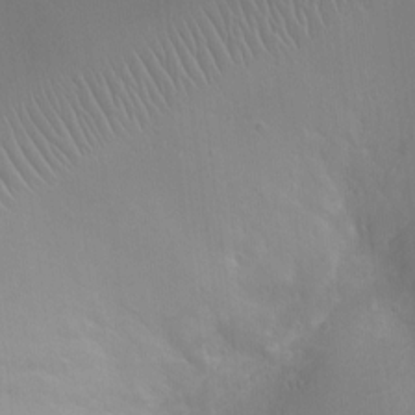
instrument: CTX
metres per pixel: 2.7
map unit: Ht
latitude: -2.6140
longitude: -16.4412
